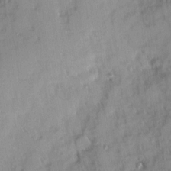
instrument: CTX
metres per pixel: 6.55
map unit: Ave
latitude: 9.1403
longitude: -103.1592
